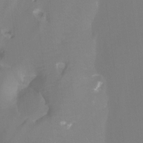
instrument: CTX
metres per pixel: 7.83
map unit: Ht
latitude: -13.0109
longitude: -45.5749
